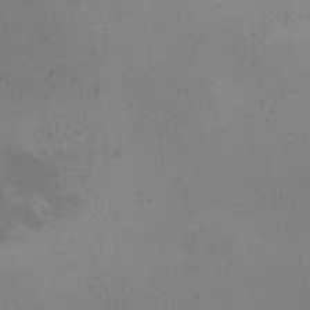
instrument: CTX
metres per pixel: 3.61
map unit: eHh
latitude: -4.9163
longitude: -78.8380
